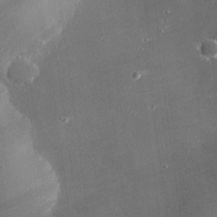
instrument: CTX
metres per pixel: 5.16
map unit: eHh
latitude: 24.6301
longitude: -90.7057
